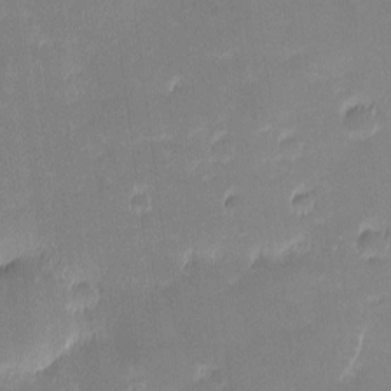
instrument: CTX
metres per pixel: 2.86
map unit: eHh
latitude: -1.8423
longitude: -83.5938
